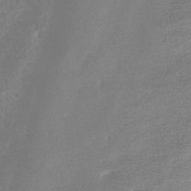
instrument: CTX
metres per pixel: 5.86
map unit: HNhu
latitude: -40.4251
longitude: 99.9367
